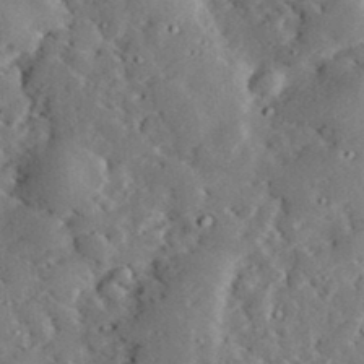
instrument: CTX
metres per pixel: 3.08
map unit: lHvf
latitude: 33.6883
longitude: -83.4237
